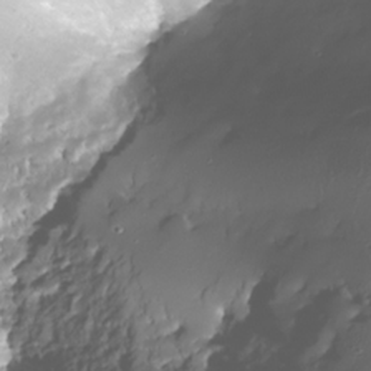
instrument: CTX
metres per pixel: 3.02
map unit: Nhe
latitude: -32.7841
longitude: -116.9892
